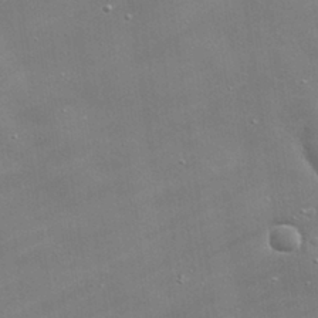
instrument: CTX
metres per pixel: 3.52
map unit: lHvf
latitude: 31.3860
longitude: -93.1592
